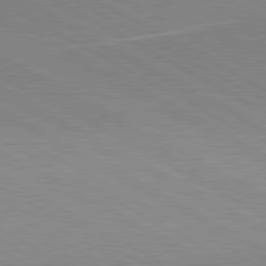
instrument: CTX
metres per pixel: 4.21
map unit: lApd
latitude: 80.7624
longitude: 150.4818
